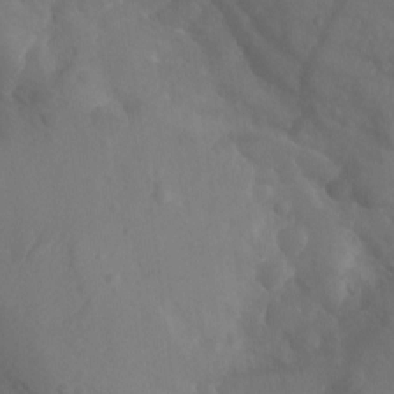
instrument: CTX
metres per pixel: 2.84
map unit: Aa
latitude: -12.9353
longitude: -67.5371
